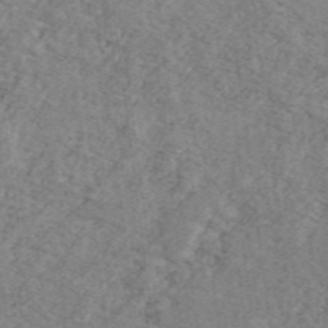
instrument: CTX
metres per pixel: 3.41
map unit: Ave
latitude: 41.3670
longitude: -110.3279
